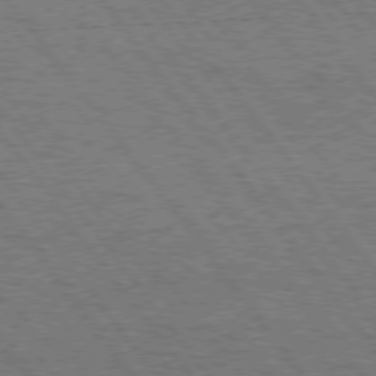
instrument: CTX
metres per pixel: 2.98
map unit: Hpe
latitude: 75.3482
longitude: -138.8380
